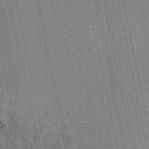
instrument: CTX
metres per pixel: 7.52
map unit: HNb
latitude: -53.3131
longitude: -38.0822
